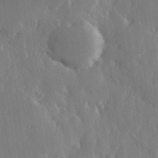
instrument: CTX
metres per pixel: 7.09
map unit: Hve
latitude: 27.2348
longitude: 150.3306
